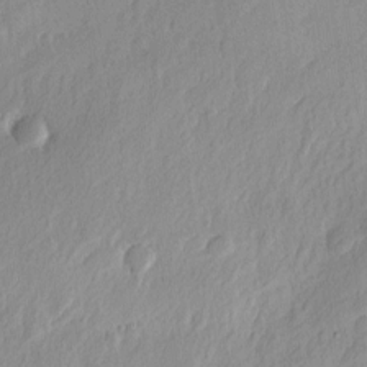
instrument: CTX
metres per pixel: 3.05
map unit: eHh
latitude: 2.9702
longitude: -77.7638
